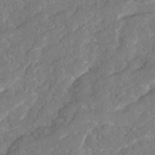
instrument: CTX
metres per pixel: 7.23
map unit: Ave
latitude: 16.8758
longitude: -134.9324
